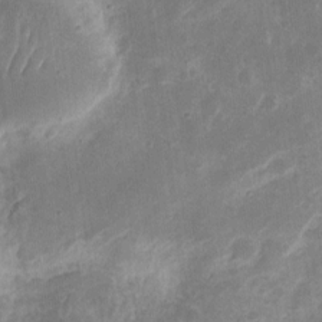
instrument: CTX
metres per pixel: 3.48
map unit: eHh
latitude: 9.8961
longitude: -71.6694
